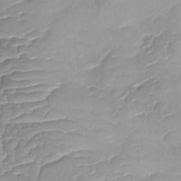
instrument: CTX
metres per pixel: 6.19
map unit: Ave
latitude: -9.0675
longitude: -122.5168
